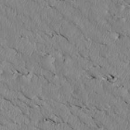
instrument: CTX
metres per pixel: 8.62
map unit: Htu
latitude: 3.4804
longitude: 152.7463
